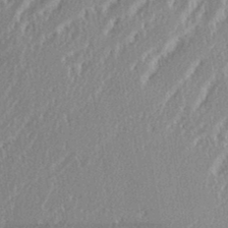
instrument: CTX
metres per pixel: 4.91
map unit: eHh
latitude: 35.3292
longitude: -133.1025
